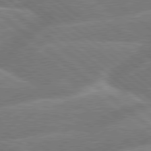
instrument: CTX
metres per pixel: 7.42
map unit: Hpe
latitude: 79.0459
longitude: -153.0081
